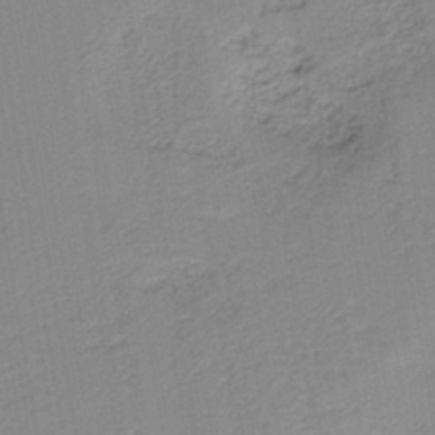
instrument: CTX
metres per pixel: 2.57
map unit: HNb
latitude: -40.0094
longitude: 50.6140
